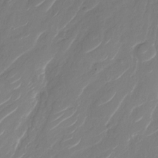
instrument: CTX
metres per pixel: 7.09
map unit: Nhu
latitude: -29.4454
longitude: -71.5182
